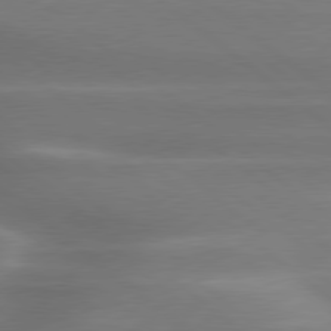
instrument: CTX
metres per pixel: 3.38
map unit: lApd
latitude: 79.5938
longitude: -117.6505
